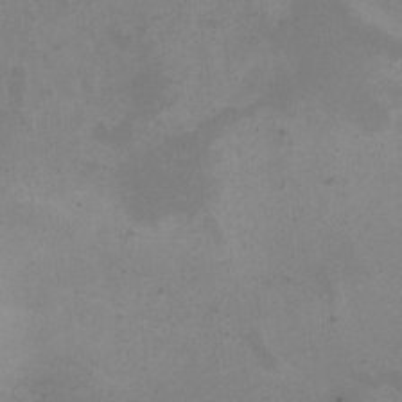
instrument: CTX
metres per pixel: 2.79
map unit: eHh
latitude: -4.8975
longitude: -78.8002
